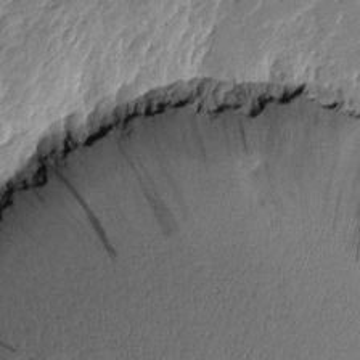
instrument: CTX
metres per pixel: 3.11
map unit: Htu
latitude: -3.1998
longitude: -179.6505
